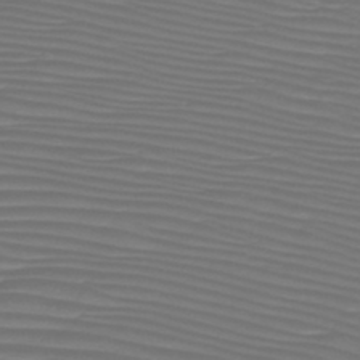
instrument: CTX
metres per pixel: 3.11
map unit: HNb
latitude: -47.4454
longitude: -42.0822
